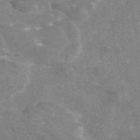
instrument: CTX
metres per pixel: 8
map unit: eAb
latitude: 46.1011
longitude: 115.7855
